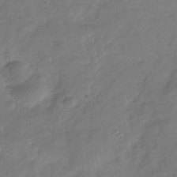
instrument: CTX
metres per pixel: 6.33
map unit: Hve
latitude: -31.5399
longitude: 92.7274
